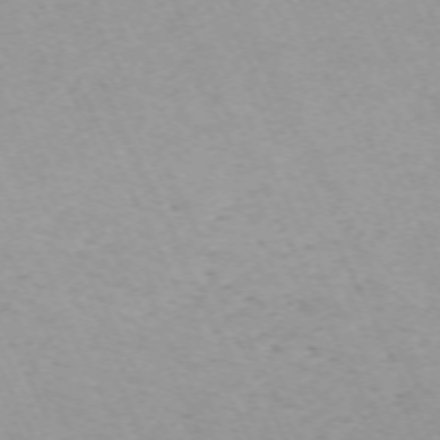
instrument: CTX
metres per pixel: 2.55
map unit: Hpe
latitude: -70.7274
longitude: 14.8408
